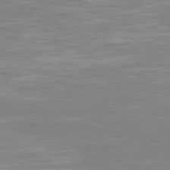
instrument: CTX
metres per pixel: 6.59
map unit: Hpe
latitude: 79.4616
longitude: -127.6316
